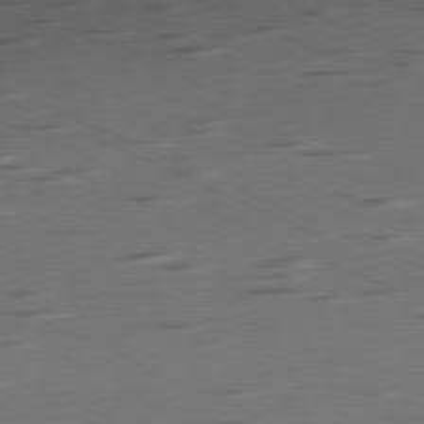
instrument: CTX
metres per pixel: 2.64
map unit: Ap
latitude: -81.5588
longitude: -60.4034
